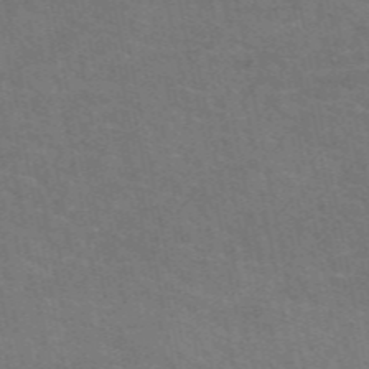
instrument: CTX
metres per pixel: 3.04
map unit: eAb
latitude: 50.6490
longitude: 104.8030
